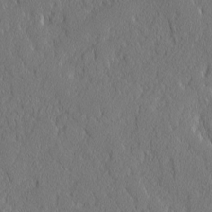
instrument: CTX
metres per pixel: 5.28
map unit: lAvf
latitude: -8.4629
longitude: -112.1578
